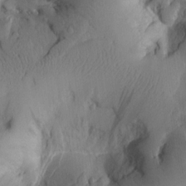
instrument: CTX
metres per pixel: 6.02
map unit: Htu
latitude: 1.5749
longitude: 175.9367
